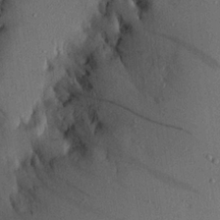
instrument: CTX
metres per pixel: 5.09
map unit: Aa
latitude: 20.9703
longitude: -143.3671
